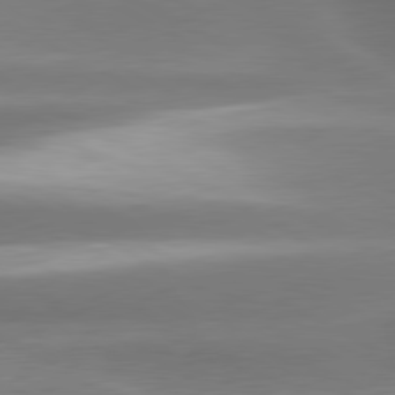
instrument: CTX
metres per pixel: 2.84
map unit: lApd
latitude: 80.3845
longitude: -135.6505
